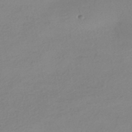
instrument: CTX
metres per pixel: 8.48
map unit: HNhu
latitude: -44.1606
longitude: 95.1431
